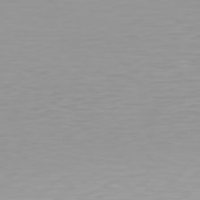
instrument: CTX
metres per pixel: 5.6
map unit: Hpe
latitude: 78.1767
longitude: -137.8017
